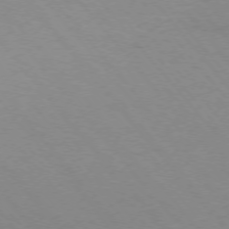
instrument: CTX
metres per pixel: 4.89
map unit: Ap
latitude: -75.6911
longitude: -63.9150
